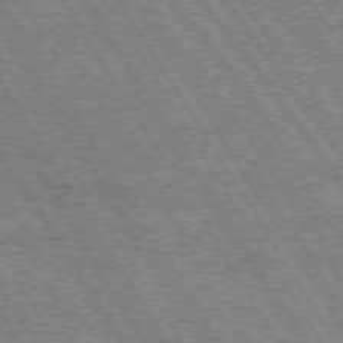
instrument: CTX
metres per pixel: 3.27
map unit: Hpe
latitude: 73.6883
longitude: -142.7813
